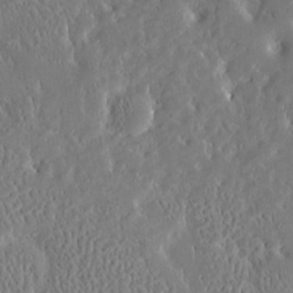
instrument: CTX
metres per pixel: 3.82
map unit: Htu
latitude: -4.1983
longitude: 174.2172
